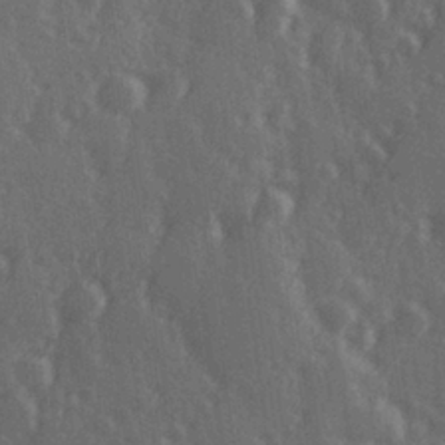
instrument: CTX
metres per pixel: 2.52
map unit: Hve
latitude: 26.8758
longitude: 146.8975
